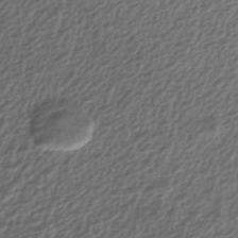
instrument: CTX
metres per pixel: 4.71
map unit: ANa
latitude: -44.8408
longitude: 106.2551
